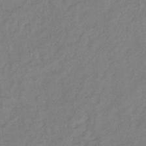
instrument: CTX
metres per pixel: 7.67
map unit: lHb
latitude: -37.1053
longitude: 71.0864
